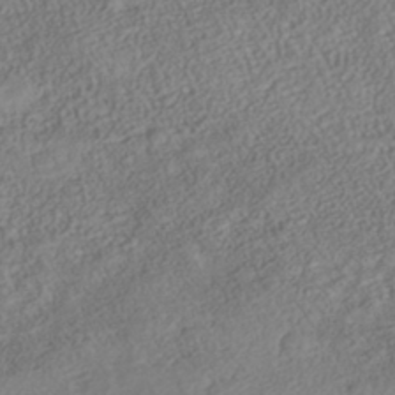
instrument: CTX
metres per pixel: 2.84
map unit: Nhe
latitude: -40.9542
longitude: -110.7058
